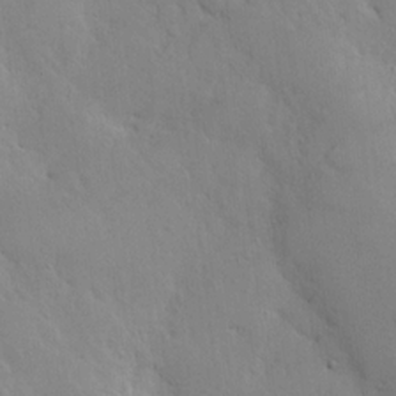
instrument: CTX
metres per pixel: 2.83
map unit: Nhu
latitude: 14.9892
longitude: -29.4804
